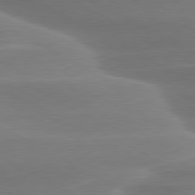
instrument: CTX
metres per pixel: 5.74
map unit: lApd
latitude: 79.3482
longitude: -115.5749
